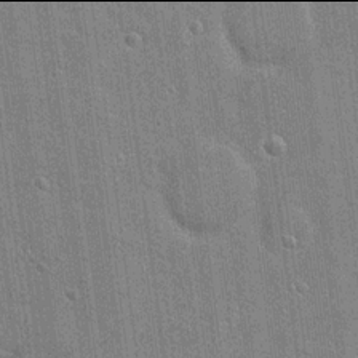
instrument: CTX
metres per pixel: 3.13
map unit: Nhu
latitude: 17.9906
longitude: -30.4412
